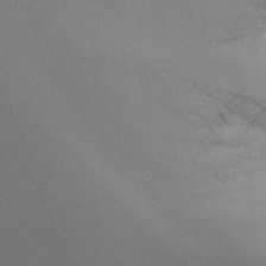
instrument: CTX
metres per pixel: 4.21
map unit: Nhu
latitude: -9.1431
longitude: -77.9339
